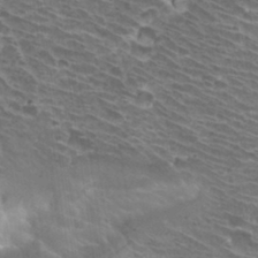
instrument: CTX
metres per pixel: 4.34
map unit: Hto
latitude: 31.5560
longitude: -41.7071
